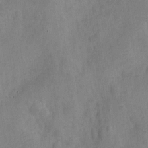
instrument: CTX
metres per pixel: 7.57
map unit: Nve
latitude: -24.6140
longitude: 107.3510
